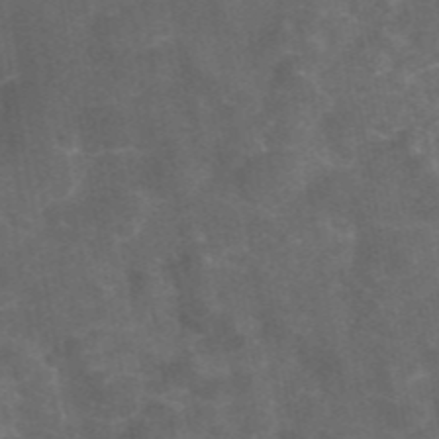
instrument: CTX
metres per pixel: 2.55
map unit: eAb
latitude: 46.4790
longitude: 126.1605
